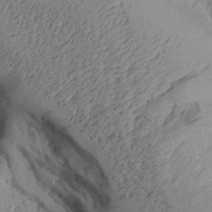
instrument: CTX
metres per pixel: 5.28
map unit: Aa
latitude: 26.9703
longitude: -129.7827
